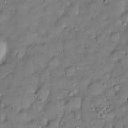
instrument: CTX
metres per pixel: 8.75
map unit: Htu
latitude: -6.5574
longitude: 158.6141
